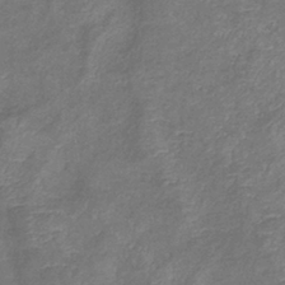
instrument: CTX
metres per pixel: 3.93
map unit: eHb
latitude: -38.9164
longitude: 75.6155
